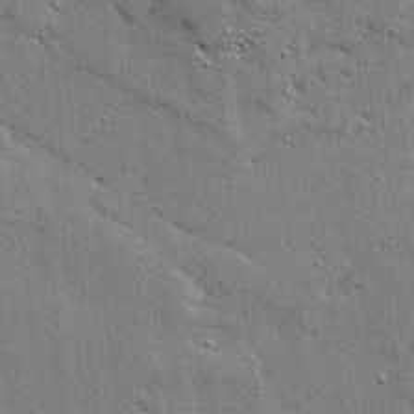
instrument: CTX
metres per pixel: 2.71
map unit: Ave
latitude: 16.3656
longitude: -139.6127
